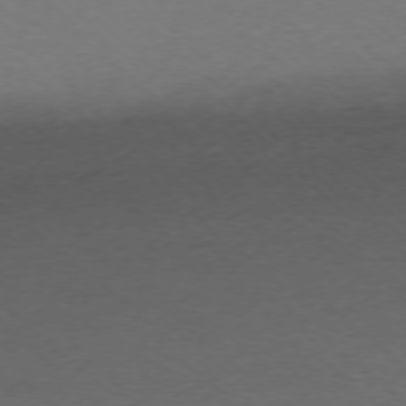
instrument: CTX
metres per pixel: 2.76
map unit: Ap
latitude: -75.5588
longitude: -77.9528
